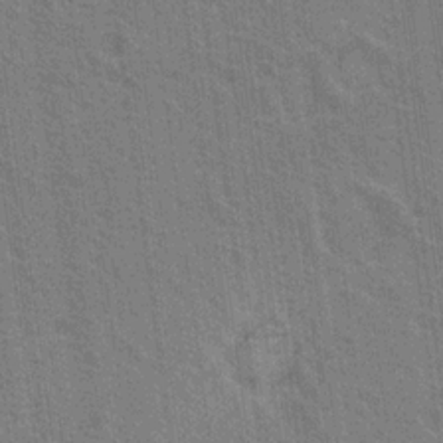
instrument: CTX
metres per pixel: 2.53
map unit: Nhu
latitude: 18.9513
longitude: -30.8569
